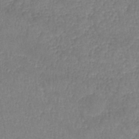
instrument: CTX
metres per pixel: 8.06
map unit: lHb
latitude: -33.7856
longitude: 72.2739
